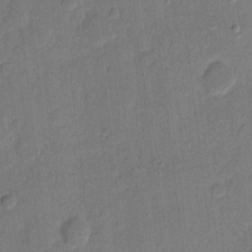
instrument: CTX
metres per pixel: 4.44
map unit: eHh
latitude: 7.8961
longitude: -66.8946
